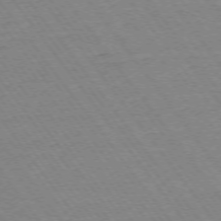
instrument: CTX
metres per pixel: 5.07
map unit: Ap
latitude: -74.6330
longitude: -82.5545
